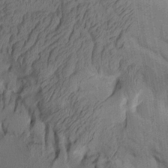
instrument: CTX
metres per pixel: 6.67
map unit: Aa
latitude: 8.9892
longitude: -126.8758
